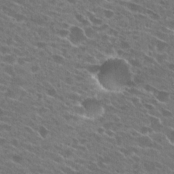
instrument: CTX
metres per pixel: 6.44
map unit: Hto
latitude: 25.3481
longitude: -43.3104
